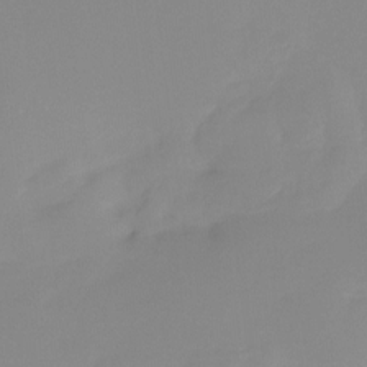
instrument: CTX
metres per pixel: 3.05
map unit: Htu
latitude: -13.5588
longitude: -49.5749
